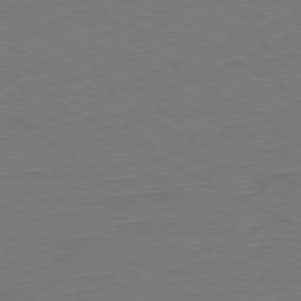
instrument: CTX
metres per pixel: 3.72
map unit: Ap
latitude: -79.5021
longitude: -56.8568
